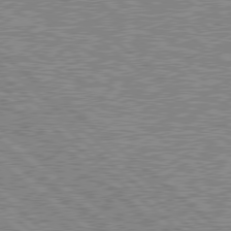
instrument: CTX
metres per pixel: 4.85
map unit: Hpe
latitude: 78.5924
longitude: -143.4993
